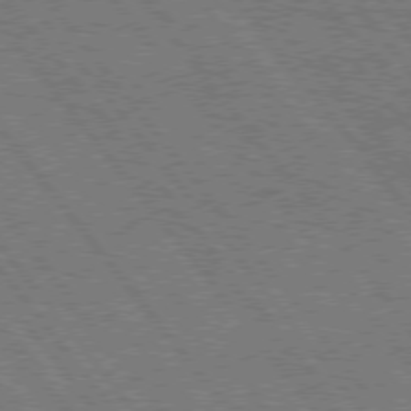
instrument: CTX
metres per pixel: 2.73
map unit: Hpe
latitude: 75.4993
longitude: -149.6883
